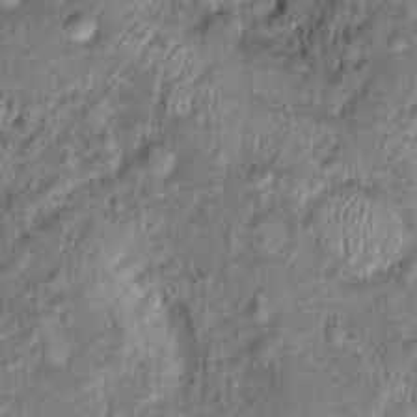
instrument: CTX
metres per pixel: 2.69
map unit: Ht
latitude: 15.5749
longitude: -41.0836
